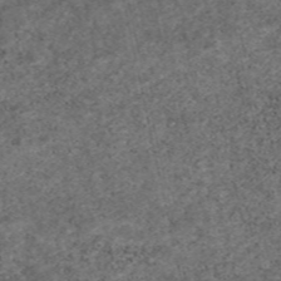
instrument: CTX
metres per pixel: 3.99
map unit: eAb
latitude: 47.0459
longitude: 118.0850
